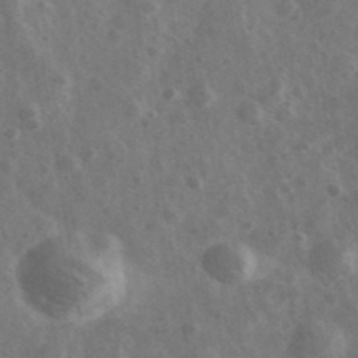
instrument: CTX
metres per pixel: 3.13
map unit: Ave
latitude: 38.4601
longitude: -107.2726
